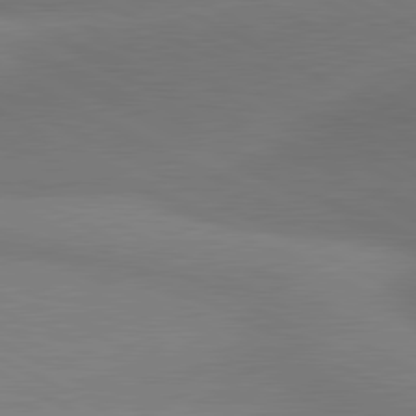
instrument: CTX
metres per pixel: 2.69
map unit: lApd
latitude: 81.1970
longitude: 129.5210
